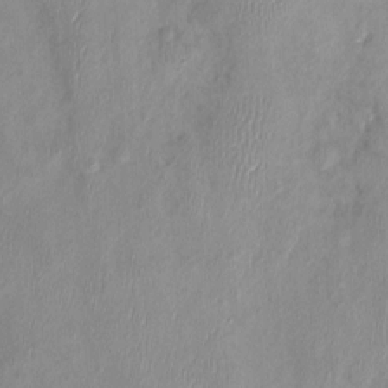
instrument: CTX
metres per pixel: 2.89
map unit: Nhu
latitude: -0.4251
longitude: -15.3104
